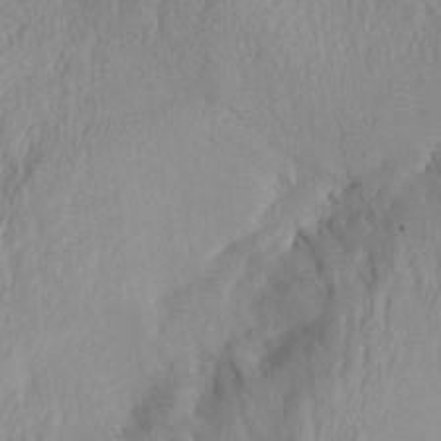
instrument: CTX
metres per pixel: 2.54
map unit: Aa
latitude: 26.8947
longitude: -133.2159
